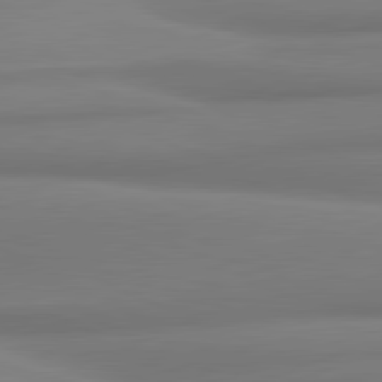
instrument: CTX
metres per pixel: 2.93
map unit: lApd
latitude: 81.4426
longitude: 176.5574
